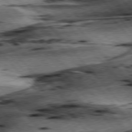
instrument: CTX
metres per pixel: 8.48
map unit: lApd
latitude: 76.5734
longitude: -71.5371
